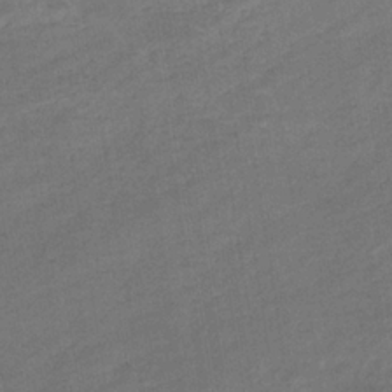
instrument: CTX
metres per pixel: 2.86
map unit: eHb
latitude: -36.0472
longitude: 78.3873
